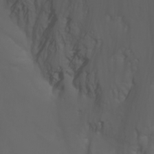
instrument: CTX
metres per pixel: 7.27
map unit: Nhu
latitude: -7.5588
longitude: -81.7639
